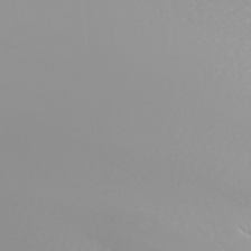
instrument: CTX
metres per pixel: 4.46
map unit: Nhu
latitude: -6.5951
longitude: -95.8773
